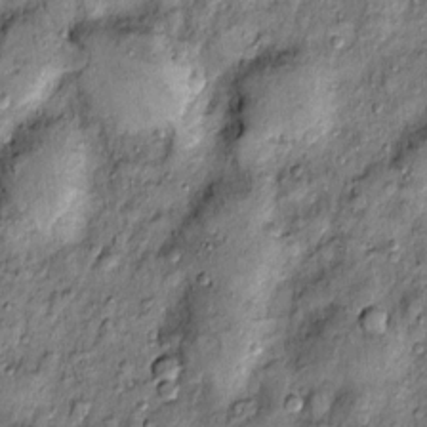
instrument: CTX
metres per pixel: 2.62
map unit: Htu
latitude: -4.0472
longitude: 158.9731
